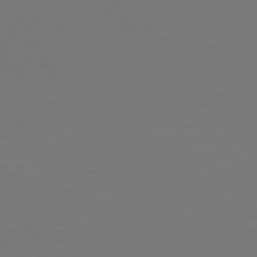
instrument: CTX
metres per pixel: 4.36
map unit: Hpe
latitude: 76.8191
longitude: -167.8394
